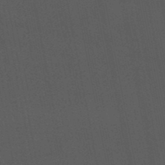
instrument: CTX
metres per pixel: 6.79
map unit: eHb
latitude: -50.7463
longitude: 72.2928
